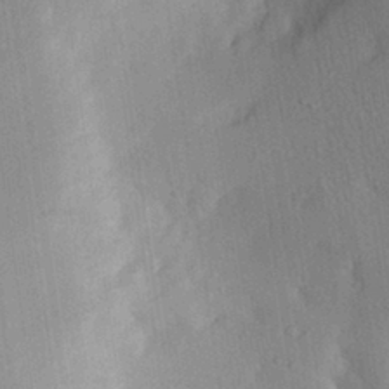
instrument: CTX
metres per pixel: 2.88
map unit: Aa
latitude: 28.8569
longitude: -146.1200
